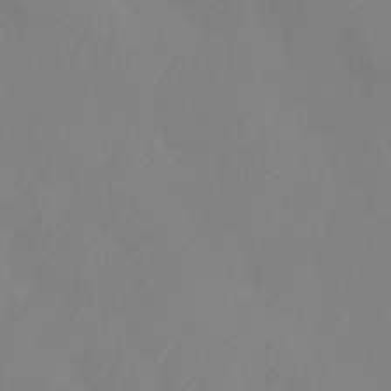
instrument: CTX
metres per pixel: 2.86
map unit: Ht
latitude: -13.8989
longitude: -50.1955
